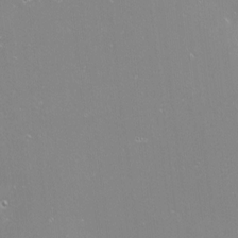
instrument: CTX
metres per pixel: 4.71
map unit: HNhu
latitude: -0.5196
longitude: 4.4062
